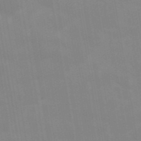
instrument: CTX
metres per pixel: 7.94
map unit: Hve
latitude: 30.9136
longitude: 150.1984
